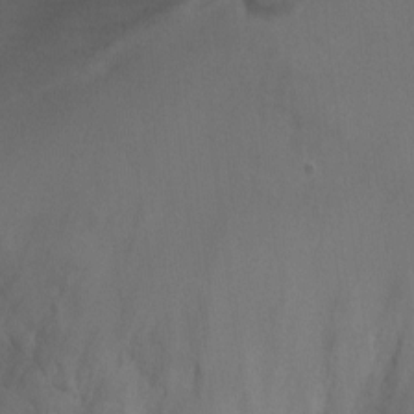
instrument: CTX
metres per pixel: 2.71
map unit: Ht
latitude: -1.6533
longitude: -20.3090
